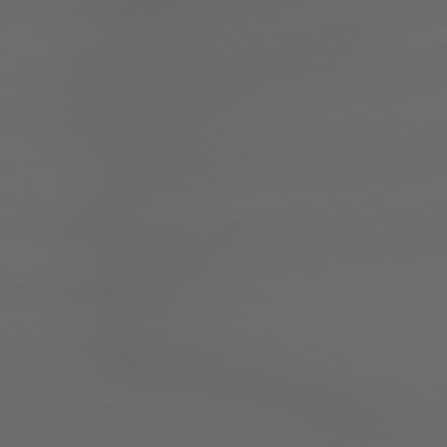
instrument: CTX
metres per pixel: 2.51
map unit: lApd
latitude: 79.0459
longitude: -166.5356
